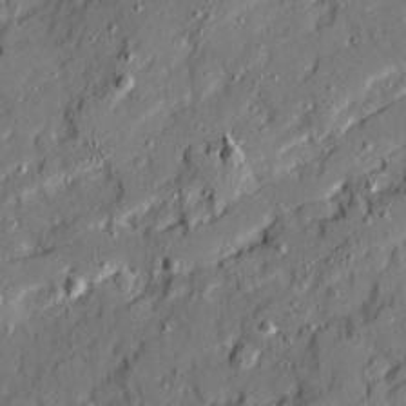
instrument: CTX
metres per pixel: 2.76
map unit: Ave
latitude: 20.1578
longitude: -128.9891
